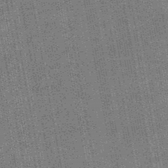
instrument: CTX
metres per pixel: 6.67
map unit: HNb
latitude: -48.6141
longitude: -38.7246
